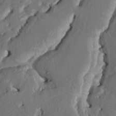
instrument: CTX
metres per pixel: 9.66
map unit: HNhu
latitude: 4.7624
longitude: -5.0269
